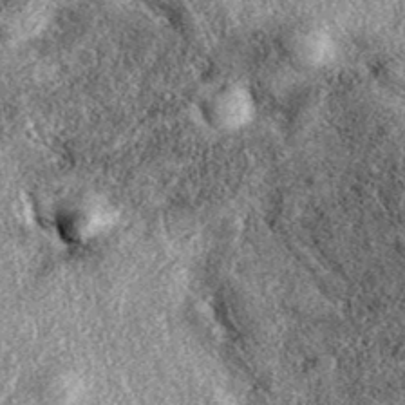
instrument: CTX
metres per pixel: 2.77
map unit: eAb
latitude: 38.5546
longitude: 108.1039
